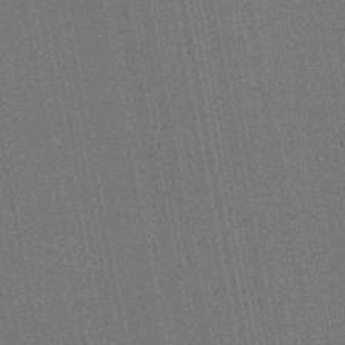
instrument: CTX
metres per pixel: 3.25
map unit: HNb
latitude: -47.4454
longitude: -46.6113
